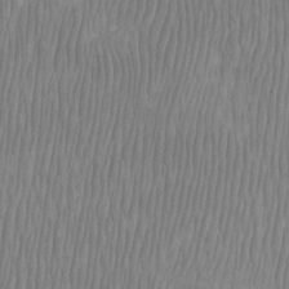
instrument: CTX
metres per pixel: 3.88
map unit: Htu
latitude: -8.2928
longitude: -75.8394
